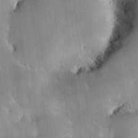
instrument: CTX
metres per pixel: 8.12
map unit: HNhu
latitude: 10.8380
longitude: 9.2943
